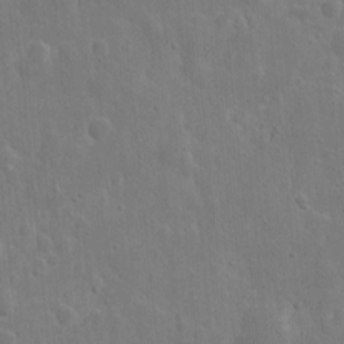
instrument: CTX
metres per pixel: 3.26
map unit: eHh
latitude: 9.7072
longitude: -72.7813
